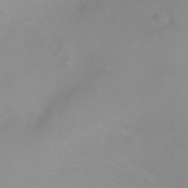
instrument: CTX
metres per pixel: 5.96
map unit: Htu
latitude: -5.4076
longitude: 137.6344
